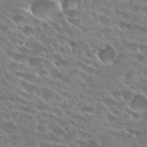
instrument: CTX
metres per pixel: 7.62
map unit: Hto
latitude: 27.8206
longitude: -41.8772
